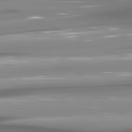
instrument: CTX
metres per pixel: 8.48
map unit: lApd
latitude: 80.7813
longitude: -145.9150
